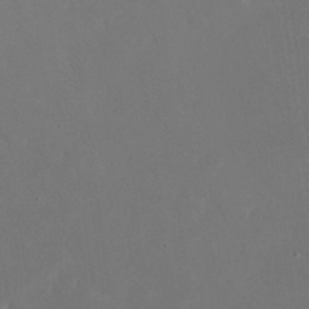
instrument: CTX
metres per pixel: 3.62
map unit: eHh
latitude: 20.3279
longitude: -68.5168
